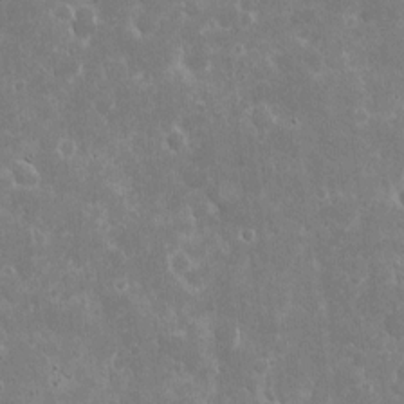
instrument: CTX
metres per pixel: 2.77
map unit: eHh
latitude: 7.0080
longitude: -69.9717
